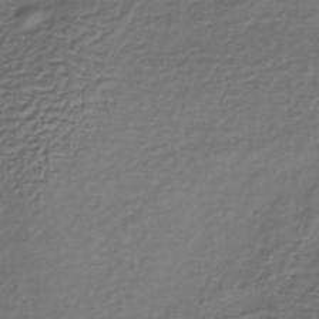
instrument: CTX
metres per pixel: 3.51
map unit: lHb
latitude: -35.7478
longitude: 61.5966
